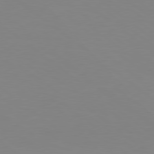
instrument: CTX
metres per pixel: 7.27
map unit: Hpe
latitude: 78.6491
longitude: -173.2725
